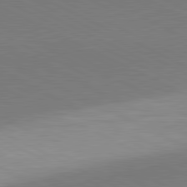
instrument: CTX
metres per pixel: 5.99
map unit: lApd
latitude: 81.1403
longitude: 157.3510
